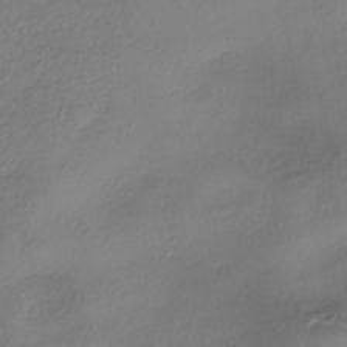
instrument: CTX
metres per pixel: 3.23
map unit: eHh
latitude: -41.9178
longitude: 121.9367
